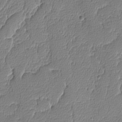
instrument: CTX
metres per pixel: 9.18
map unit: lAvf
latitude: -8.5574
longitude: -113.8961
